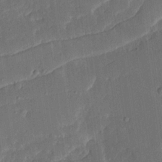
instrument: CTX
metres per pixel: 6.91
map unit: Ave
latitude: 16.3089
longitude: -139.0458
